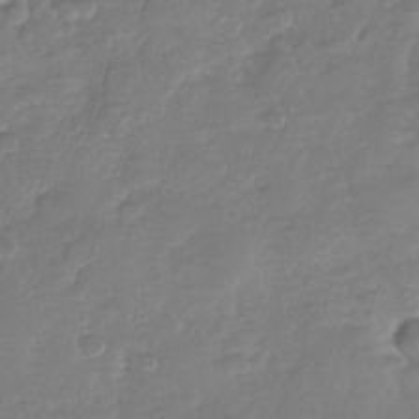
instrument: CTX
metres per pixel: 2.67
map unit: Nhu
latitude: -29.4266
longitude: -61.5938
